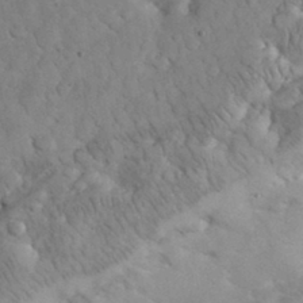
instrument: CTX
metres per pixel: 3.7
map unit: eHh
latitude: 32.5924
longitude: -65.8772
